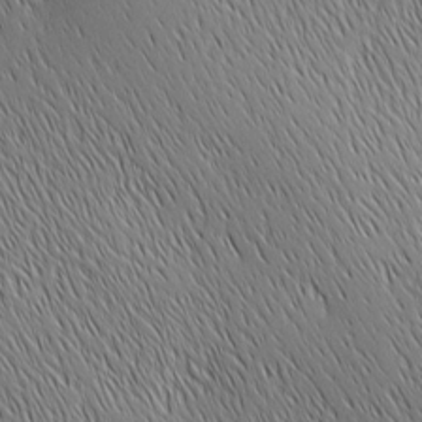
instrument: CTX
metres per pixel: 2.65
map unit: Ave
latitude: 2.4601
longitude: -114.5167
